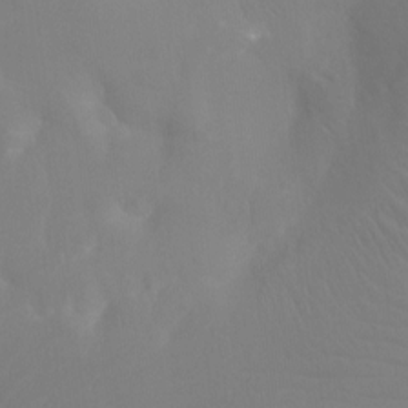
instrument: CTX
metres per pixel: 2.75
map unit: Ht
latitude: -3.8044
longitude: -25.9528
